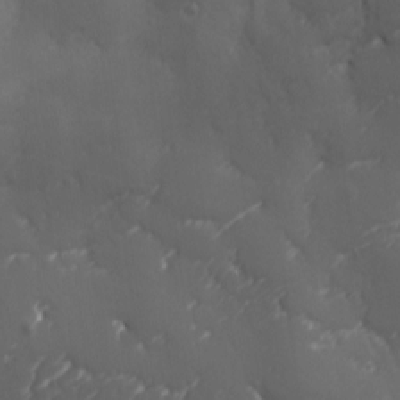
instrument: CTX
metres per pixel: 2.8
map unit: Ave
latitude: 1.8583
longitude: -113.0647
